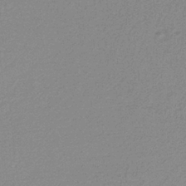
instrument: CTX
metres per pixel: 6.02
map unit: eAb
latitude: -38.3306
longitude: 52.0850
